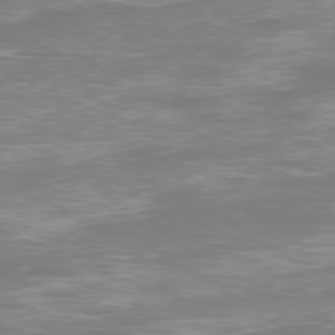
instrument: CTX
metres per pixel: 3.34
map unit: Ap
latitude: -78.6329
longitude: -97.5371
